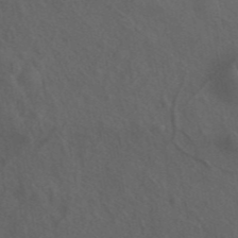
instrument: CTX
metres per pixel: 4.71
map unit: ANa
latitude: 44.5923
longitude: 27.1242
